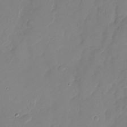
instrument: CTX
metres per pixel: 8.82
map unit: Nhu
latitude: -27.9178
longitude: -64.7624
